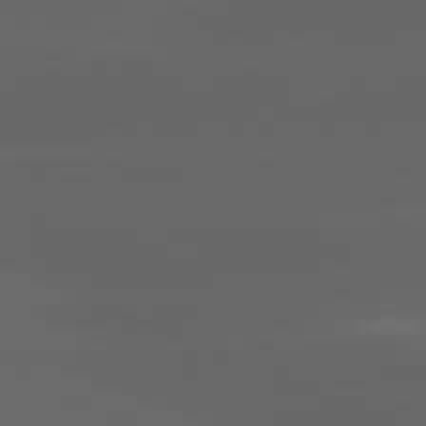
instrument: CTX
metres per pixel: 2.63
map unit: lApd
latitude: 81.4804
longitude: -146.7247
